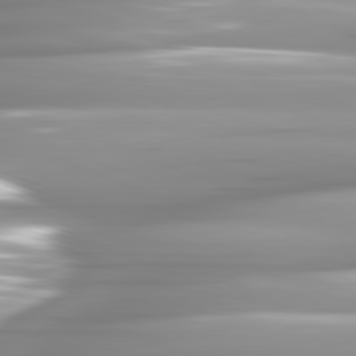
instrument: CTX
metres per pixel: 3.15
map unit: lApd
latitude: 82.2144
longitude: -142.3278
